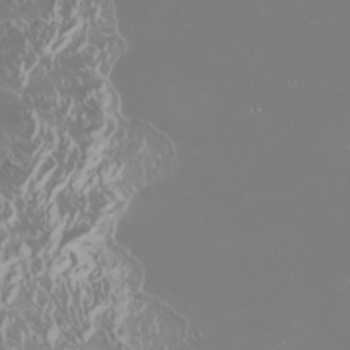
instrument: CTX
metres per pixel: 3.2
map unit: Htu
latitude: -6.8786
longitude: -73.6883
